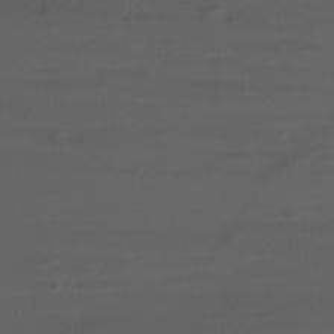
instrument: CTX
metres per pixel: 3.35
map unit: Nhu
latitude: -8.7085
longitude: -81.4804
